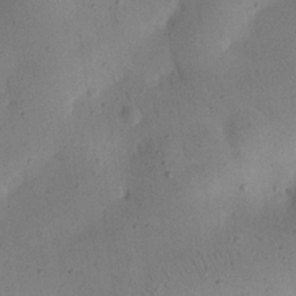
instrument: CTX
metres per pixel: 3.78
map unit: eHh
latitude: 25.1970
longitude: -70.7057
